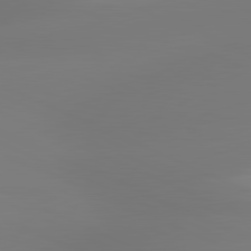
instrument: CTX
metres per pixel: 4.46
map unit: lApd
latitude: 81.5371
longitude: -165.6127
